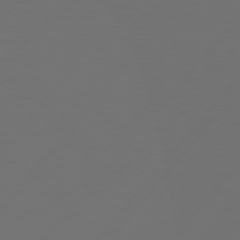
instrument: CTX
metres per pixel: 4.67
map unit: Hpe
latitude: 76.1577
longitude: -138.8002
